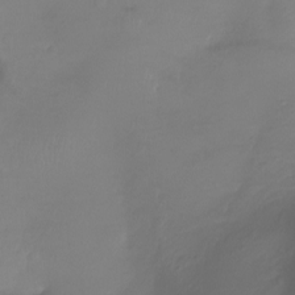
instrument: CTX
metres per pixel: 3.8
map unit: Ht
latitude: -7.6344
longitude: -20.5924
